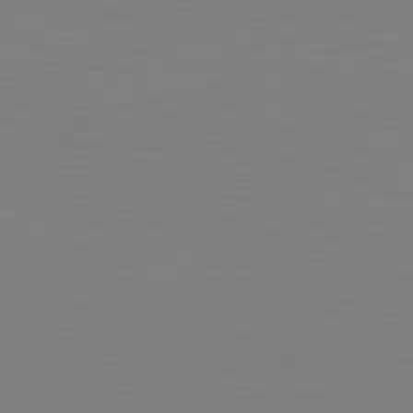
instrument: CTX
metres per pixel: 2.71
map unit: Hpe
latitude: -82.1606
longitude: 11.0487
